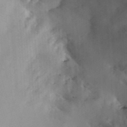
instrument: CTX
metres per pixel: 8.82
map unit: ANa
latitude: 41.1970
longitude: 54.6519
